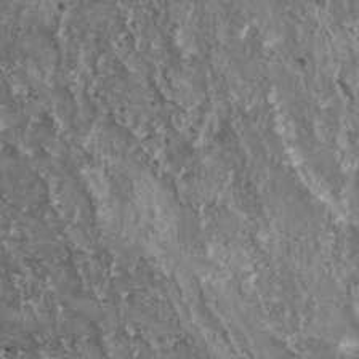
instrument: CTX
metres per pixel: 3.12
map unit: HNhu
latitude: 1.8961
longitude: 5.1431
